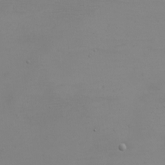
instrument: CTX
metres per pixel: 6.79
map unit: eHh
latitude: -5.2942
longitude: -83.4804
